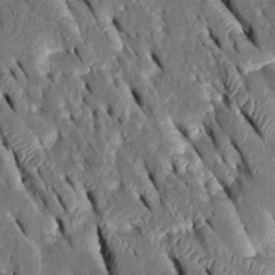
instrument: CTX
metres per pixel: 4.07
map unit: Htu
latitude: -0.8975
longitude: 149.2376
